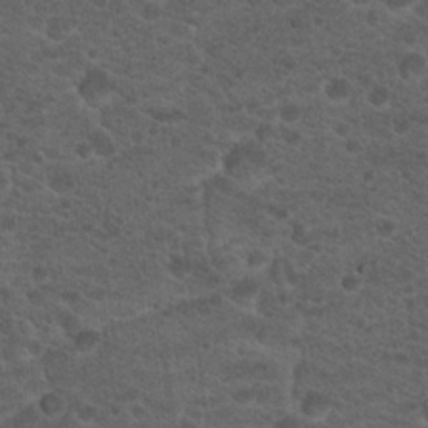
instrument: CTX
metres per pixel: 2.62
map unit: Hto
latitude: 18.3845
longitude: -36.8191
